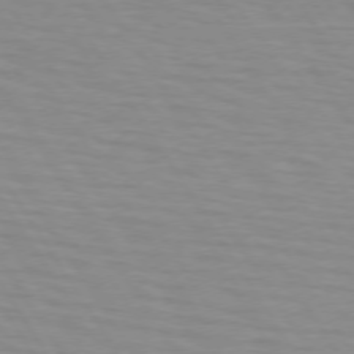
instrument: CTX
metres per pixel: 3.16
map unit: lApd
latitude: 73.3104
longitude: -71.1970
